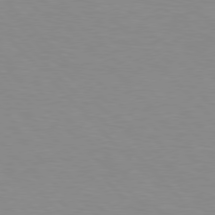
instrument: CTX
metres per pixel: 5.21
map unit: Hpe
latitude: 77.0647
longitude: -160.0822
